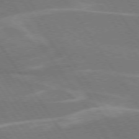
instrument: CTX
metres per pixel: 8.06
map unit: lApd
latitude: 74.5546
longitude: -66.7246
